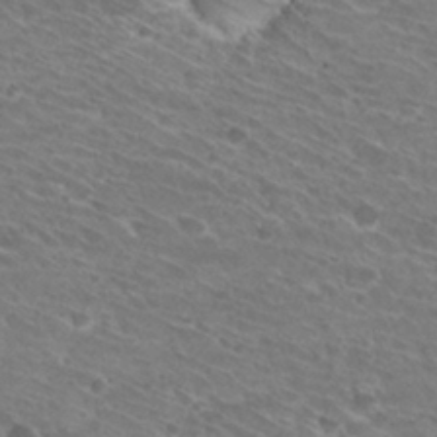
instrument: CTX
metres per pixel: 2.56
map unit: Hto
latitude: 30.5735
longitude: -44.1011
